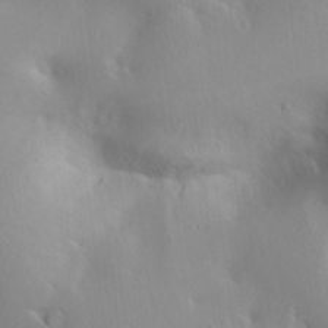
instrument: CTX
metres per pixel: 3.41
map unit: lAa
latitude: 20.1578
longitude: -138.3278
